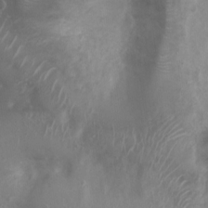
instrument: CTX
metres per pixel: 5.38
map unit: Nhu
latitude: 5.4615
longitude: -17.3860
